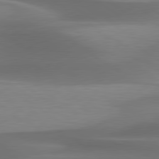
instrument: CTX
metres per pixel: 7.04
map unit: lApd
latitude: 79.8206
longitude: -86.8380
